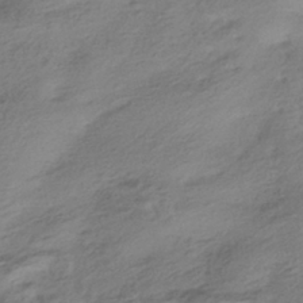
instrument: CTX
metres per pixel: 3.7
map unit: HNhu
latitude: -41.7289
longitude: 99.1620
